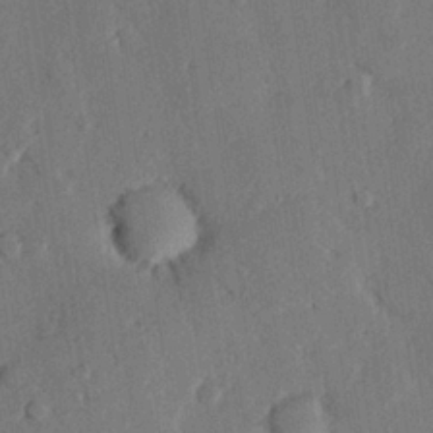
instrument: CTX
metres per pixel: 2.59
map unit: eHh
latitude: 26.9325
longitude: -81.6127
